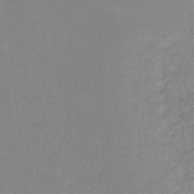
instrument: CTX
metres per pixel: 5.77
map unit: Ht
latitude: -9.4832
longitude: -34.5923
